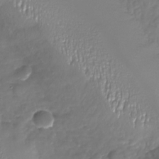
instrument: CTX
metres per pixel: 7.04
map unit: Nhu
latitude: -27.6721
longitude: -59.6505
